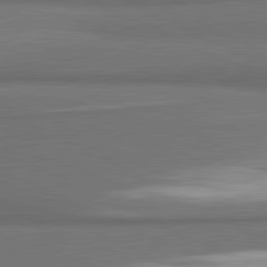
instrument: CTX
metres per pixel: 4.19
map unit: lApd
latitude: 81.5182
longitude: 175.8800
